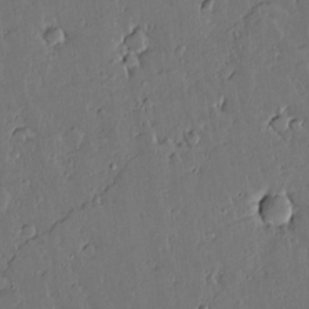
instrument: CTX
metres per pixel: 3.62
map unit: lAvf
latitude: 15.5372
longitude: -127.1781
